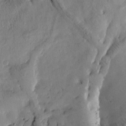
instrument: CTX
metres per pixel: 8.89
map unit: Htu
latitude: -3.5966
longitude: 169.8233
